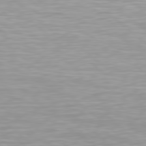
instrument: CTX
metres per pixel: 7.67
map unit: Hpe
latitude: 78.0255
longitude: -169.2537
